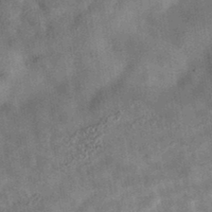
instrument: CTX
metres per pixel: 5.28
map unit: eAb
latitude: 35.2914
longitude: 110.8597
